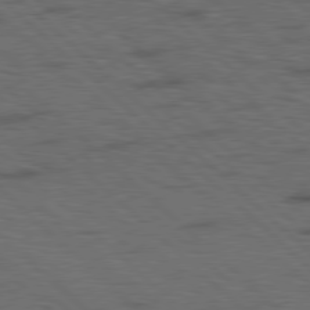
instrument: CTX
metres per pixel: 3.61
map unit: Hpe
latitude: 78.2145
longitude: -155.1403
